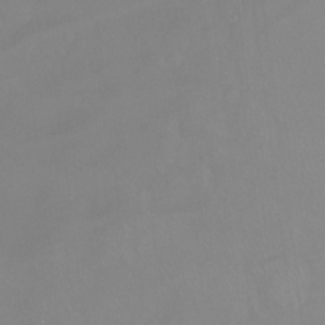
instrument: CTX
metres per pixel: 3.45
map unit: Ht
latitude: -14.6519
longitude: -42.8569
